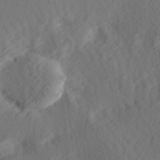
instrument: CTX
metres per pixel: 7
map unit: Hve
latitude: 13.8395
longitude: -91.7261
